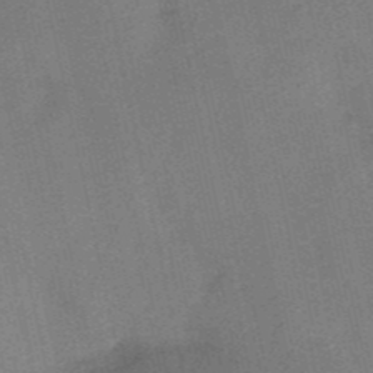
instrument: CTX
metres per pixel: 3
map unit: HNb
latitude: -52.3495
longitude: -46.5357
